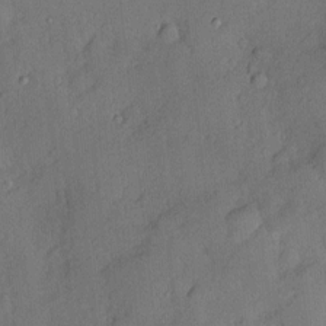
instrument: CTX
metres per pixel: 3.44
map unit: Hve
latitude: -11.1998
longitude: 175.7288
